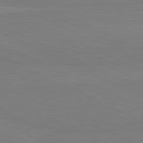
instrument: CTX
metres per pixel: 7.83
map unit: lApd
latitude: 81.8772
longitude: 167.4454
